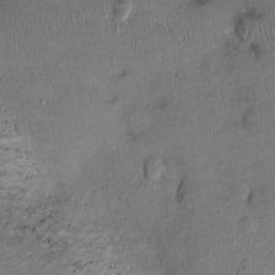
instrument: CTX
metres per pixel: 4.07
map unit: Ht
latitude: -2.8597
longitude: -14.4790
